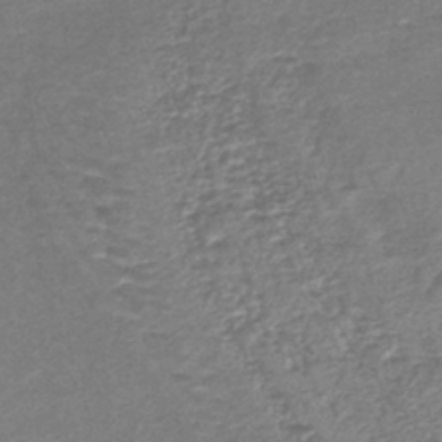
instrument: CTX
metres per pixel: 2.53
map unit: lHb
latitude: -44.2740
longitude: 77.7667
